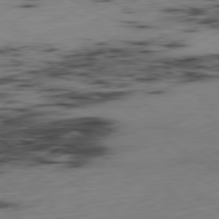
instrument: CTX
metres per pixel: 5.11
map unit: Hpe
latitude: -79.1431
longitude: 13.9178
